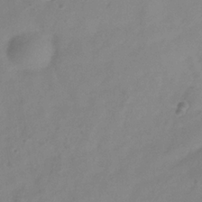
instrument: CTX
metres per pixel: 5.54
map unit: Hve
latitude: -33.6533
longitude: 90.1984
